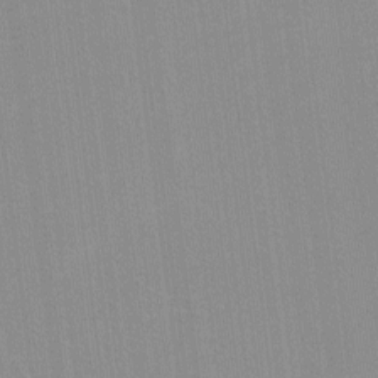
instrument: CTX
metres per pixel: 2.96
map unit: lHvf
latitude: -12.2173
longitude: -103.1592
